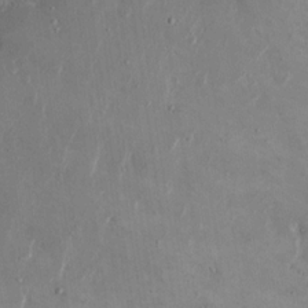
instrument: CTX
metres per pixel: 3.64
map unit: eHh
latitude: 9.0836
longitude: -70.8191
